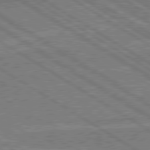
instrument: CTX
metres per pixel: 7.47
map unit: lApd
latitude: 79.9150
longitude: 169.3131
